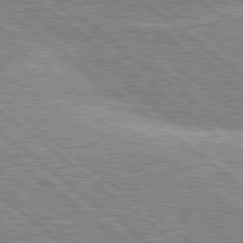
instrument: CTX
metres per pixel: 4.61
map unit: Hpe
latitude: 78.2901
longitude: -120.9325
